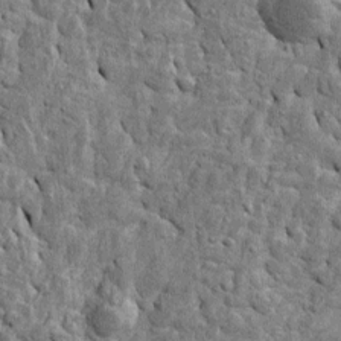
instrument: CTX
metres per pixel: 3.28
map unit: Htu
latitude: -4.5951
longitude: 156.9164
